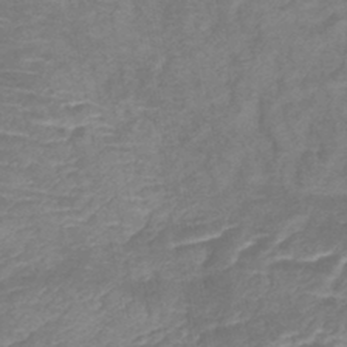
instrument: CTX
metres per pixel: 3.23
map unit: lHb
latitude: -41.3887
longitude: 77.0675
